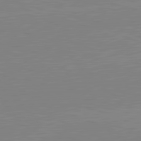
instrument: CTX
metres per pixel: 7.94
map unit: lApd
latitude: 81.8394
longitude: -158.2712
